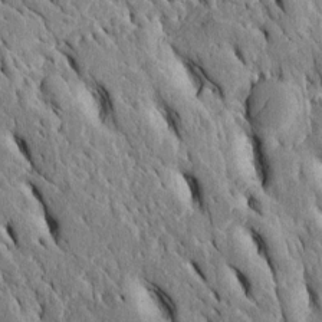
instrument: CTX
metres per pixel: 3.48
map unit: Htu
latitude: -2.4629
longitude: 151.4832
